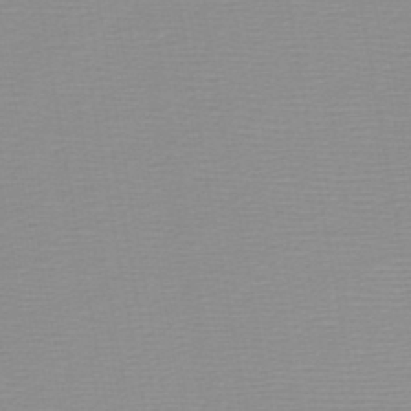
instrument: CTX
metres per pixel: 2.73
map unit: HNb
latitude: -45.6533
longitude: -43.8206
